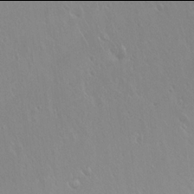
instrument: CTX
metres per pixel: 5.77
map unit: Hto
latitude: 17.9906
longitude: -57.8961
